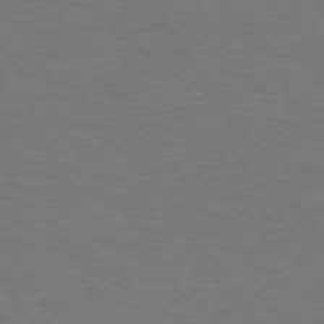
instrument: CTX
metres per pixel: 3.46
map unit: Hpe
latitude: 74.6679
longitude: -140.8002
